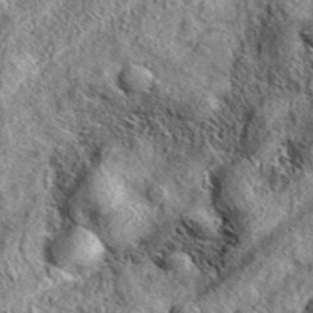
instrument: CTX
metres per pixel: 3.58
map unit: eAb
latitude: 38.0633
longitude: 109.5210
